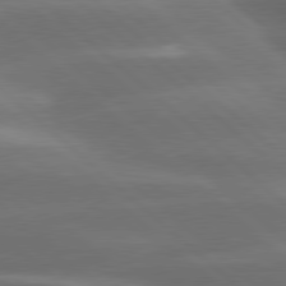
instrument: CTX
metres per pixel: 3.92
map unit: lApd
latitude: 79.4427
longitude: -116.6868
